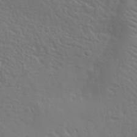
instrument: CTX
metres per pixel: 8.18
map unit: lHvf
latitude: 36.7246
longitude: -86.0444
